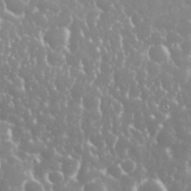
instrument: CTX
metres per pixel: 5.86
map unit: eHh
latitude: 35.4237
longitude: -58.4034
